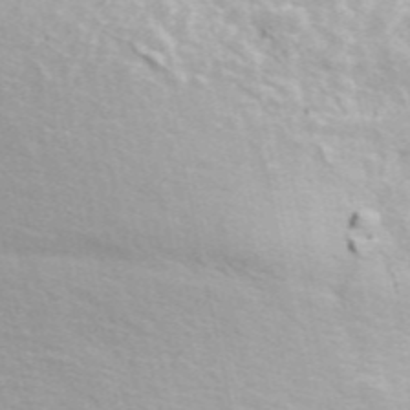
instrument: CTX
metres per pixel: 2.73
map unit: ANa
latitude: 48.4979
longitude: -76.2711
